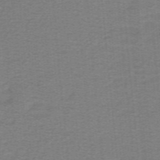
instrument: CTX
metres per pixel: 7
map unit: lHb
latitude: -41.5210
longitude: 54.2173
